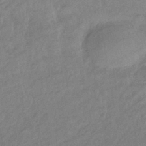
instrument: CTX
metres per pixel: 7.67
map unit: eHb
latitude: -42.1794
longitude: 84.0283
